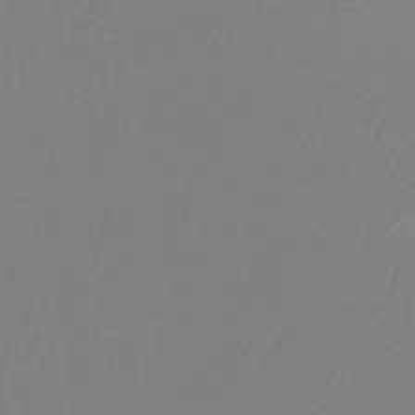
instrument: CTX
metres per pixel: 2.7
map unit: lHb
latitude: -45.0298
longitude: 56.6896
